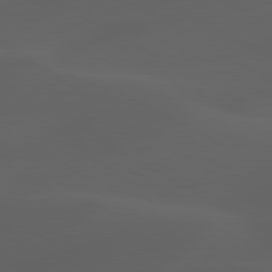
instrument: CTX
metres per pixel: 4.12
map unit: lApd
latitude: 80.2900
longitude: -88.8191
